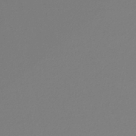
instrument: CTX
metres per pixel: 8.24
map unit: lHb
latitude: -45.4077
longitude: 75.1432
